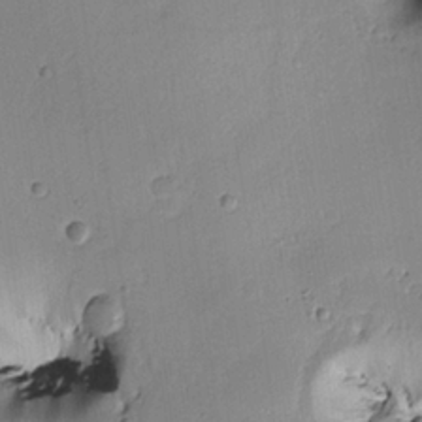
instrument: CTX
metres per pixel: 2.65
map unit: Htu
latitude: 0.1766
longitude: 172.8975
